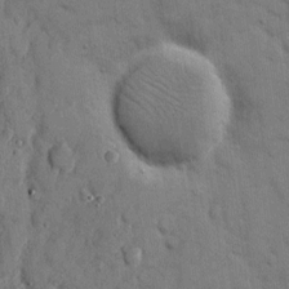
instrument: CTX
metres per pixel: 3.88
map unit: eHh
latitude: 9.3482
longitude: -67.1970
